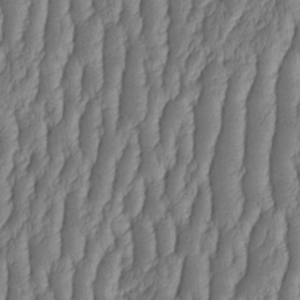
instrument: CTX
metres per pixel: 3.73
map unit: HNhu
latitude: -2.5195
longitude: 13.5399
